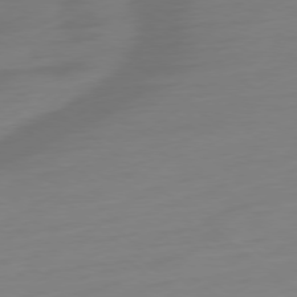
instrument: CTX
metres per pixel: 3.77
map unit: Ap
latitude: -78.8786
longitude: -66.9891
